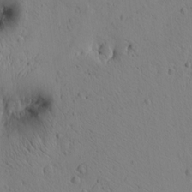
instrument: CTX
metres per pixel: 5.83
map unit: Htu
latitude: -3.4832
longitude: 170.6897
